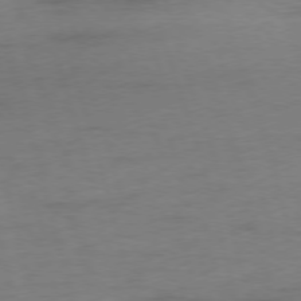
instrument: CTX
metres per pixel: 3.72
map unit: Ap
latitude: -75.6911
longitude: -74.0255
